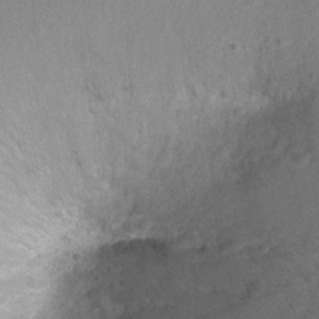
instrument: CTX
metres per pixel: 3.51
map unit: Ht
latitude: -2.1983
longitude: -26.8380
